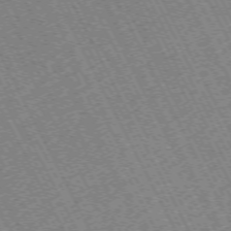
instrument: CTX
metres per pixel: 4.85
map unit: Hpe
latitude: -71.3132
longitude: 10.5952
